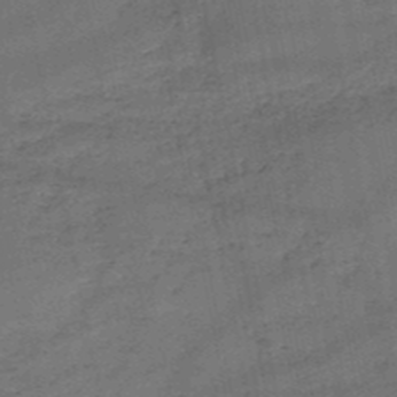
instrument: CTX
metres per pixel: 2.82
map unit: HNb
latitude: -50.8408
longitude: -40.5167
